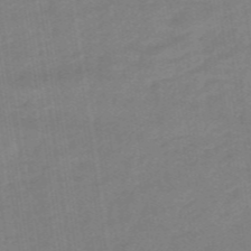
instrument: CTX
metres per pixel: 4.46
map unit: eHb
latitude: -48.1417
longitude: 87.2376
